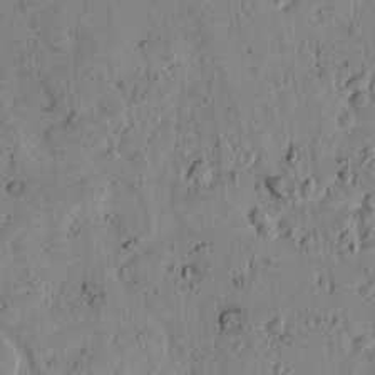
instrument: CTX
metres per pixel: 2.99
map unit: lAvf
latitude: 7.3104
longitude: 169.5210
